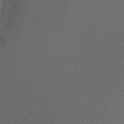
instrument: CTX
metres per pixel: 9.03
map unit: Htu
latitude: -5.2187
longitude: 174.2550
